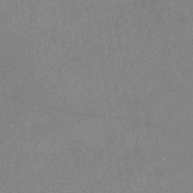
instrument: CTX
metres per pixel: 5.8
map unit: eHb
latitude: -37.4454
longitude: 76.9353
